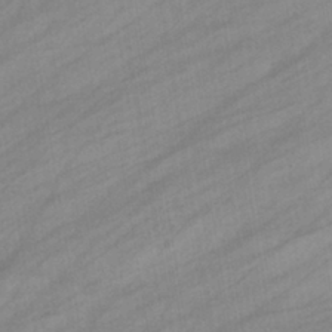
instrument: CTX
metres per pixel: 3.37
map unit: eHb
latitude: -39.1242
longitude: 81.7667
